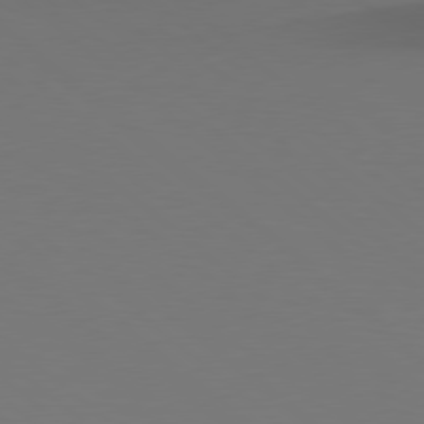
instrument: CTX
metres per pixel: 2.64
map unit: lApd
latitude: 78.9136
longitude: -165.4237
